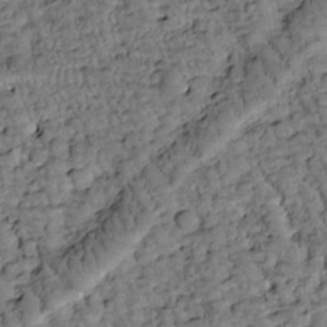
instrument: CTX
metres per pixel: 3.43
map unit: Htu
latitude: -3.2564
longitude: 173.8044
